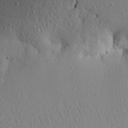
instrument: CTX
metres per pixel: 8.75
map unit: Aa
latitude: 20.3656
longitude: -148.4034
